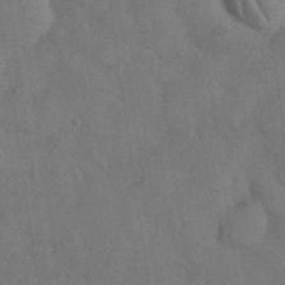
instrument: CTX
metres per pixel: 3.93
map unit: Nhu
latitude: 27.5749
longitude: -70.6490
